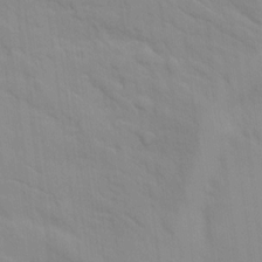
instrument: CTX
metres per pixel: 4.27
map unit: Ave
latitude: 16.7057
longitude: -128.9514
